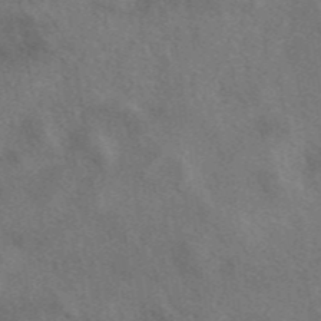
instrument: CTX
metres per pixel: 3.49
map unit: eAb
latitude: 41.6693
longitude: 109.3699
